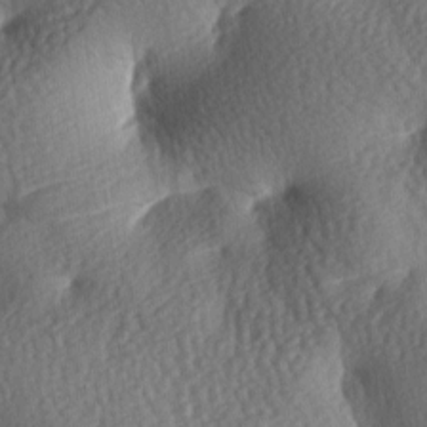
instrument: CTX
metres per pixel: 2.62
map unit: lAa
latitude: -7.9745
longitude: -126.9136
